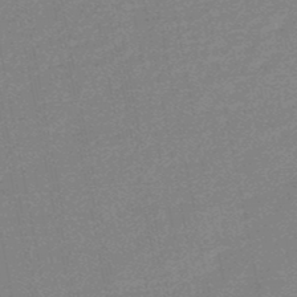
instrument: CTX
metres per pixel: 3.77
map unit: HNb
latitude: -48.1606
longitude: 57.4454
